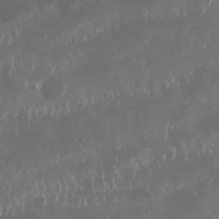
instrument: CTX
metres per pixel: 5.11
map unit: Nhu
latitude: 29.4237
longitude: -58.6491
